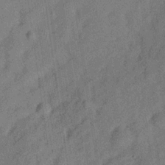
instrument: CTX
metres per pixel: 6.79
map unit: Hve
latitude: -31.7099
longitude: 91.8234
